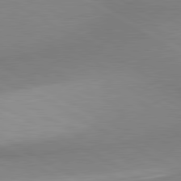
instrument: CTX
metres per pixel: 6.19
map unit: lApd
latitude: 80.8191
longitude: 158.6896
